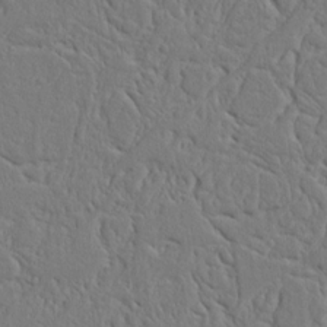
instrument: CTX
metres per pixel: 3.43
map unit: Nhu
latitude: 14.9703
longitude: -74.8947
